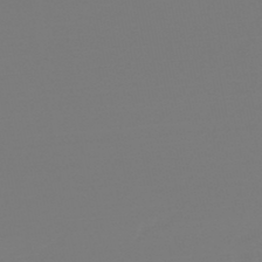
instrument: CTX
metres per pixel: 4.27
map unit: lHb
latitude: -46.4440
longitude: 74.8408
